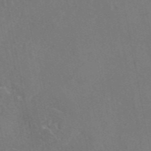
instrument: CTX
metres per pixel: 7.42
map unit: eAb
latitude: 46.3845
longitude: 107.5966
